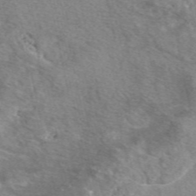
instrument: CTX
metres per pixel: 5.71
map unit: eAb
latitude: 49.5749
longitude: 113.4832
